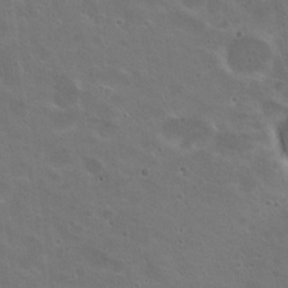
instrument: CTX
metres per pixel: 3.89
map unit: Nhu
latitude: 19.3670
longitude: -30.1389
